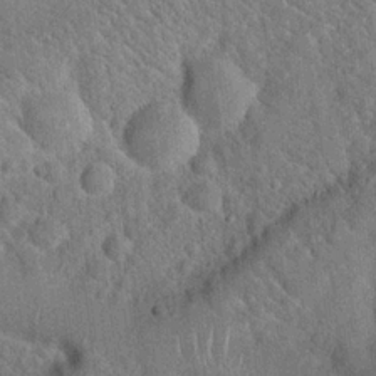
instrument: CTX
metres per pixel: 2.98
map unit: Hto
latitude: 19.3103
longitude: -52.3467
